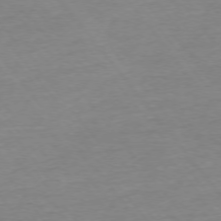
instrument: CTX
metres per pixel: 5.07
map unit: Ap
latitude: -75.4266
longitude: -80.0822
